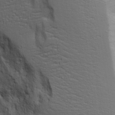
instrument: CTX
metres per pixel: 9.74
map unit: Aa
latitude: 18.5168
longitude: -125.2537
